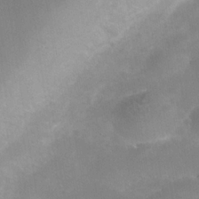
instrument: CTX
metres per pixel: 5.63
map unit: Nhe
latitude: -38.0094
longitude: -113.1403
